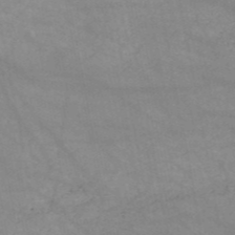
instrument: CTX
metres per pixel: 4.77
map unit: HNb
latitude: -52.0472
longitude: -39.4048
